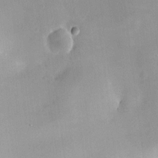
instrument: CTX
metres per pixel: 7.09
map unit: HNhu
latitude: 6.8002
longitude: 3.2186
